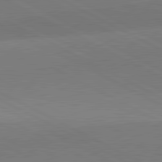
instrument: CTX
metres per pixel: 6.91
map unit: lApd
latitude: 81.8583
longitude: 134.5007
